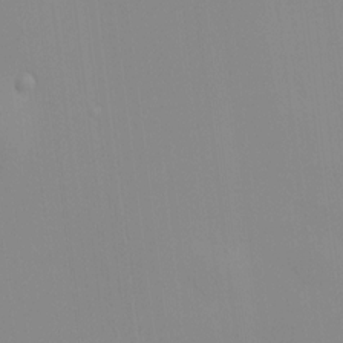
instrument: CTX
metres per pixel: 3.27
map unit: HNhu
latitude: 9.6127
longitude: 11.5777
